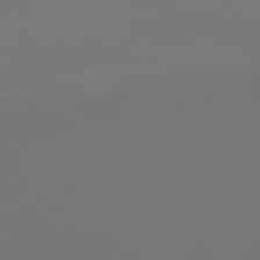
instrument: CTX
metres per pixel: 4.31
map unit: Hpe
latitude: 76.8758
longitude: -134.3467
